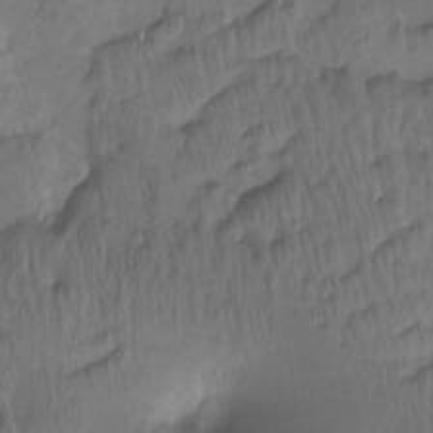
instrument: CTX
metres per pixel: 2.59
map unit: Htu
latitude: -16.1606
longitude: -46.5924
